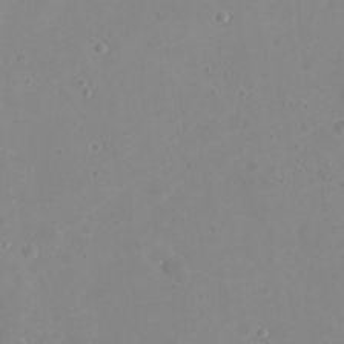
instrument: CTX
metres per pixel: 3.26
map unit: eHh
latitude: 21.4805
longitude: -63.6505
